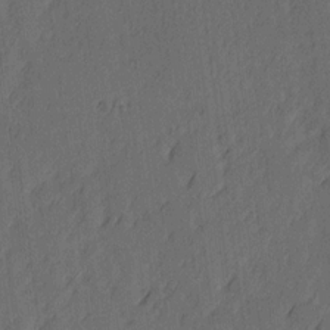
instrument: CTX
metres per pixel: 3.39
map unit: Ave
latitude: 13.7261
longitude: -106.6490
